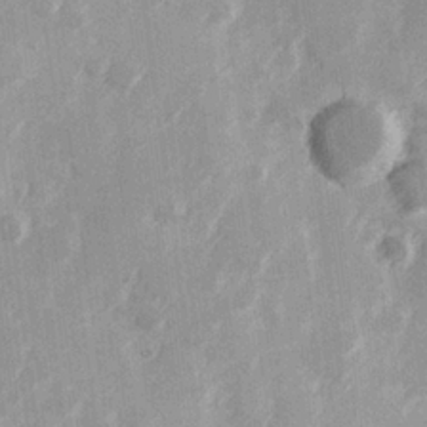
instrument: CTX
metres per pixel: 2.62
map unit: Hve
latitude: 25.8205
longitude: 147.1998
